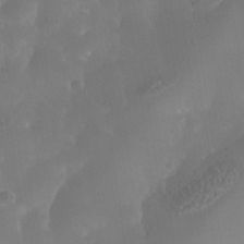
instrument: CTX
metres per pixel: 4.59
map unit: Nhe
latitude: -36.7085
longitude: -118.2333
